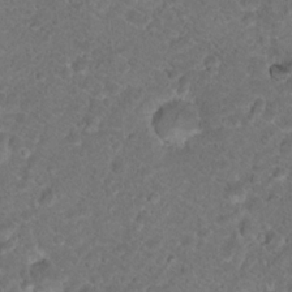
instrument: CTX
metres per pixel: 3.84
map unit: Hto
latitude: 17.5371
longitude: -37.3860
